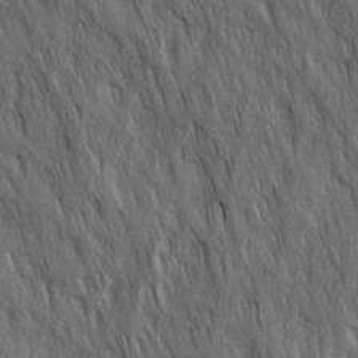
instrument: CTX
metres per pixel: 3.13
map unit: Ave
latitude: 15.7072
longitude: -134.6301
